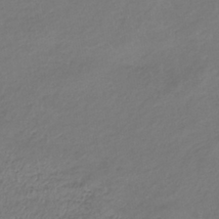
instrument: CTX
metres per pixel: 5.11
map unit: lHb
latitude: -37.8422
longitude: 72.8219
